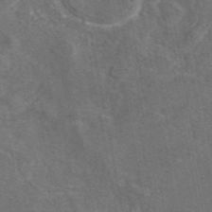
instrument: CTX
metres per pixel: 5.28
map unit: eAb
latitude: 45.7449
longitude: 108.7463
